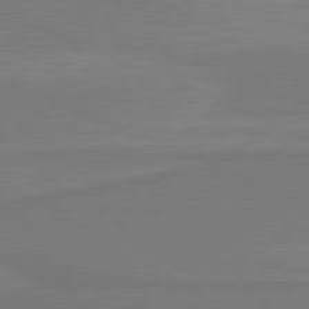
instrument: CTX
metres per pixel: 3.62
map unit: lApd
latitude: 81.4804
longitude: 168.3495
